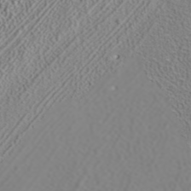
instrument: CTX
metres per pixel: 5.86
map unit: ANa
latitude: 39.2348
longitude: 24.7085
